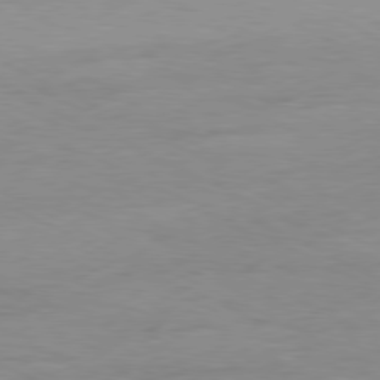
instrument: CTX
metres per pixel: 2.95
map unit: Ap
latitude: -80.1606
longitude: -104.8758
